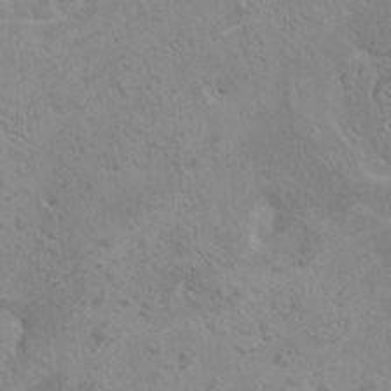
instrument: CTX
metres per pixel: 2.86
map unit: HNhu
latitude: 4.4034
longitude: 4.6707
